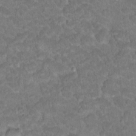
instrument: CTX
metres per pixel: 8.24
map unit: Hto
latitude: 18.9702
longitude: -35.5938
